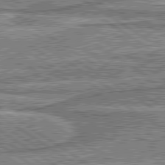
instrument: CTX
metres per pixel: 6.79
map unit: lApd
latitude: 80.3089
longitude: 173.5777
